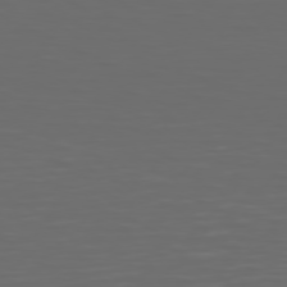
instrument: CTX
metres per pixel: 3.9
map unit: Hpe
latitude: 75.1592
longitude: -125.5938
